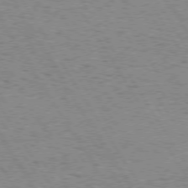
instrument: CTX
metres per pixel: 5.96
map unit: Hpe
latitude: 73.0837
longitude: -143.5749
